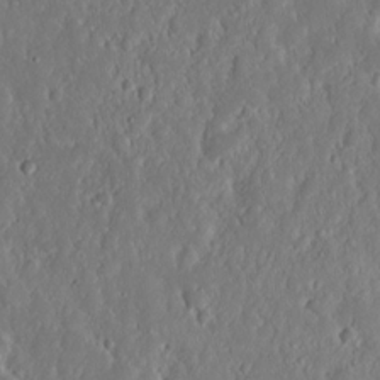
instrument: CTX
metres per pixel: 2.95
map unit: Nhu
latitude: 14.3657
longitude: -73.0459
